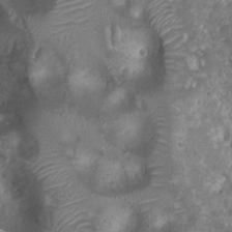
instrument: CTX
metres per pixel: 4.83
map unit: Ht
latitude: 2.7057
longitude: -19.4615
